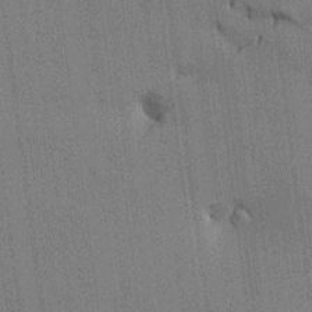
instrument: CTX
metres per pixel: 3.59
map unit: HNhu
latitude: 14.3657
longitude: 11.5021
